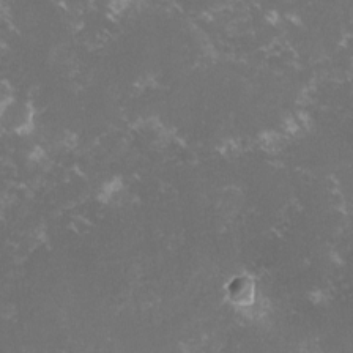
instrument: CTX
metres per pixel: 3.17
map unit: lHvf
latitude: -15.2754
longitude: -100.5168
